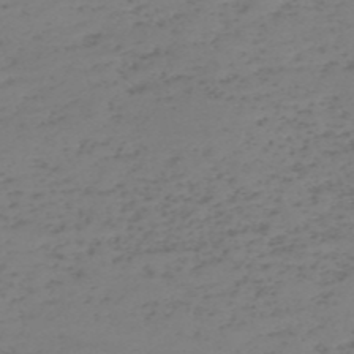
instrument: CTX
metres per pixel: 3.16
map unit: eHh
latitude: -55.2187
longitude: -91.3671
